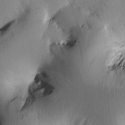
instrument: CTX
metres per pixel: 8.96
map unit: Htu
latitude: -0.4440
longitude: 171.6344
